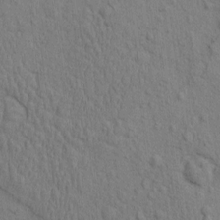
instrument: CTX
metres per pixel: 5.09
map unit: eHh
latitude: -0.9353
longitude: 18.3117
